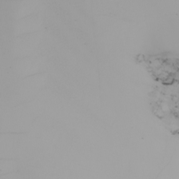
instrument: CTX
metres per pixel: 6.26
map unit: Nhu
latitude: -5.8611
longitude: -94.5168
